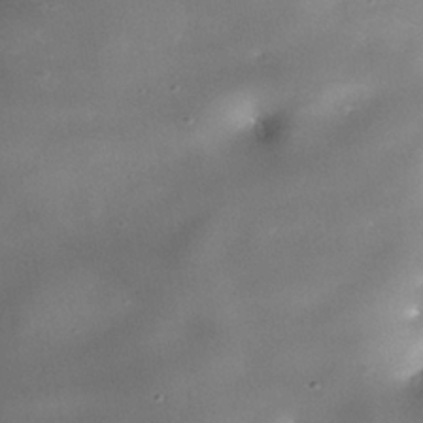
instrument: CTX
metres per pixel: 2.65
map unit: Nhe
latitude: -38.0283
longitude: -119.4615
